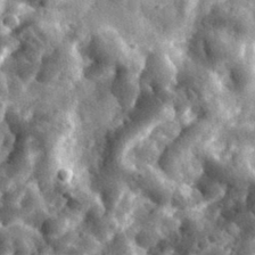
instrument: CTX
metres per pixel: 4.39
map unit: eHh
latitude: 33.7450
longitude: -78.8758
